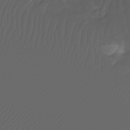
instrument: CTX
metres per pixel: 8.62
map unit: Nhu
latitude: -7.4265
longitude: -84.4601
